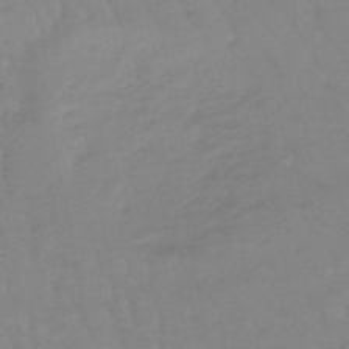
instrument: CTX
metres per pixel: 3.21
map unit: lHb
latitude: -48.5007
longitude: 77.1053
